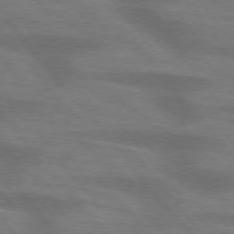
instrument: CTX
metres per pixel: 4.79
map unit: lApd
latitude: 75.3104
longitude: -58.2900
